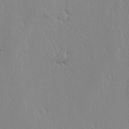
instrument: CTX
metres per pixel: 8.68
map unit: lAvf
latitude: -4.1039
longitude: -108.6490
